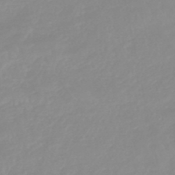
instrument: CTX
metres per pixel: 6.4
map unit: eHb
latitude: -44.6896
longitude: 81.0298
